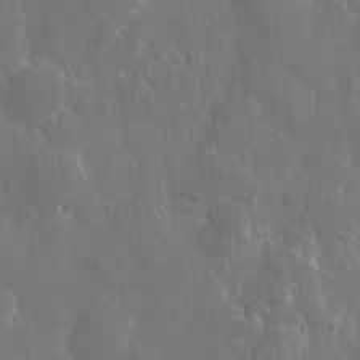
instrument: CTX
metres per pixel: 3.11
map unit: eHh
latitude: 9.2537
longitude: -70.1011
